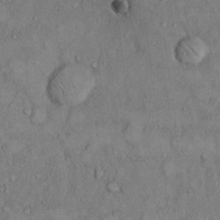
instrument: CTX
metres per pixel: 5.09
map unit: Hto
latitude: 9.1403
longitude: -59.5560
